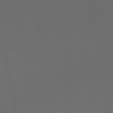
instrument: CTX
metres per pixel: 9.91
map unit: Hto
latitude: -7.8800
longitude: -48.2711
